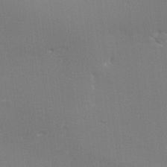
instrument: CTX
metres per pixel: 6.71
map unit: lHvf
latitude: 23.8394
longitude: 141.0864
